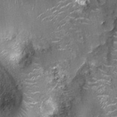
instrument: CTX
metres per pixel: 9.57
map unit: Nhu
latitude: -12.8597
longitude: -22.9325
